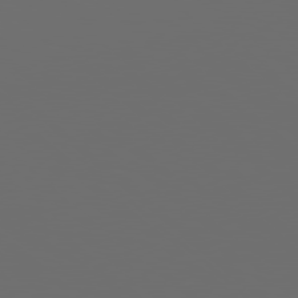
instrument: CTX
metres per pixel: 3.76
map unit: Hpe
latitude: 78.1767
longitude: -173.9150
